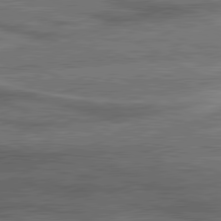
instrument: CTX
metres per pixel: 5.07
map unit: lApd
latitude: 81.1025
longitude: 140.2928
